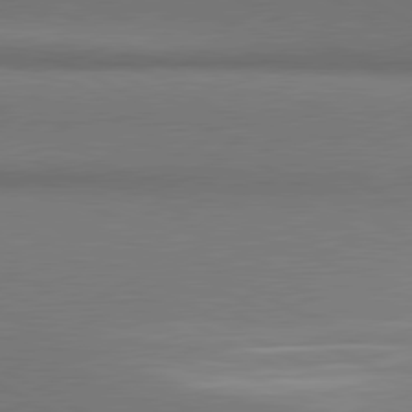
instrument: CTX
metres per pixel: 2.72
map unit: lApd
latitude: 80.9136
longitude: 155.4832
